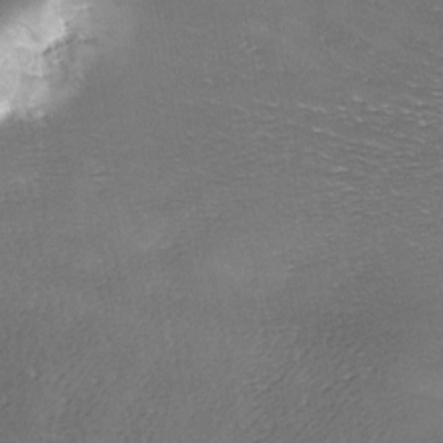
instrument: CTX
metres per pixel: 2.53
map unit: Ave
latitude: -7.2187
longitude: -123.1025
